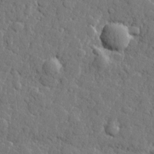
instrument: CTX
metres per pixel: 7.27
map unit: lHvf
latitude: 23.1025
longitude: 143.2376
